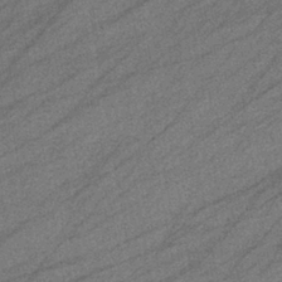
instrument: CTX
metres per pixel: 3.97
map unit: eHb
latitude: -40.0850
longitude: 82.1984
